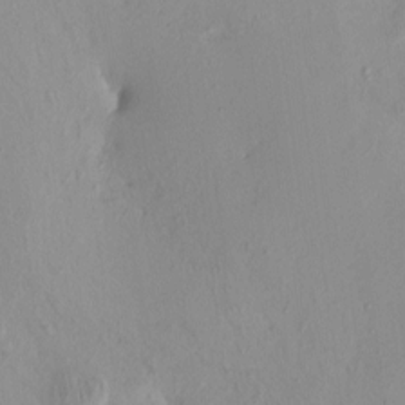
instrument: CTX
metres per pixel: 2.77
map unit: eHh
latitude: -0.0661
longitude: 15.1054
